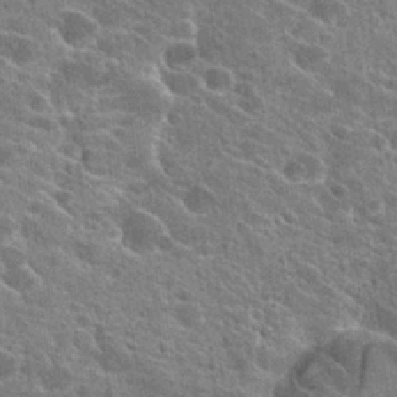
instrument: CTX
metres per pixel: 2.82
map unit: Hto
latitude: 24.4601
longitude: -39.9717
